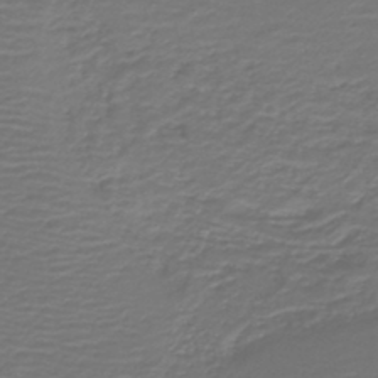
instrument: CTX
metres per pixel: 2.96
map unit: HNb
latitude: -42.7274
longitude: 51.6533
